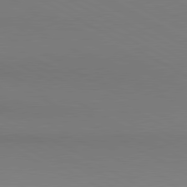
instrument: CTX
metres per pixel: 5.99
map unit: lApd
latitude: 80.7246
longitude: 146.2739
